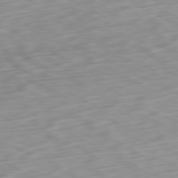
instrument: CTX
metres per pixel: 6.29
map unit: Ap
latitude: -80.7274
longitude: -70.6112
